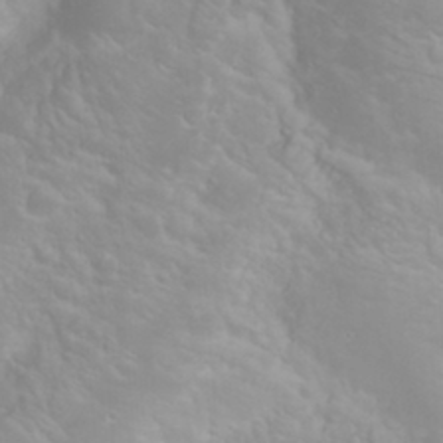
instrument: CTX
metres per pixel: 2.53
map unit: Nhu
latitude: 23.7072
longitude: -63.6316
